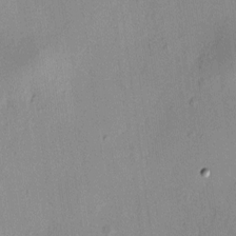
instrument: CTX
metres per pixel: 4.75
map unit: HNhu
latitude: 7.5182
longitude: 12.3306
